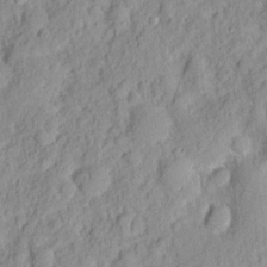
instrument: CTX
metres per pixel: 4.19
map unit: eHh
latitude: 8.2334
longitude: -75.0836
